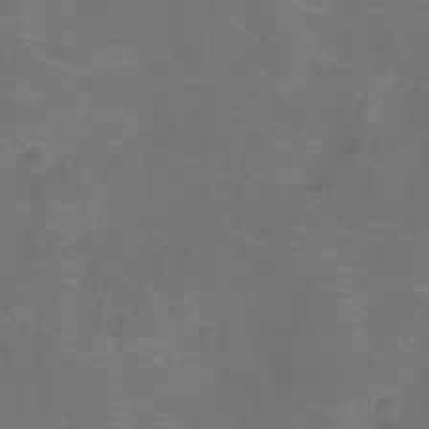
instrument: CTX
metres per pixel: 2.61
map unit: Nhu
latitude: -14.2173
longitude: -24.5167
